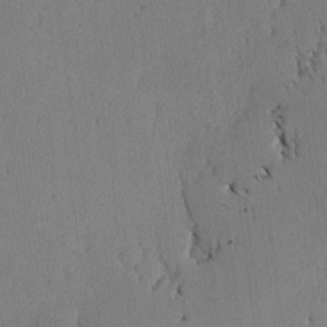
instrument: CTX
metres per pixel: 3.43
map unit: lAvf
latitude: -5.7099
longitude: -113.7261
